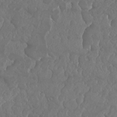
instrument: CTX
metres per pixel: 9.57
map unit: Nhu
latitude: 25.2159
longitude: -60.7435
